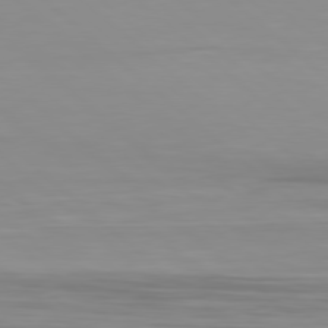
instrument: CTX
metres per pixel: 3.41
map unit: Hpe
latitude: 78.1011
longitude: -170.8947
